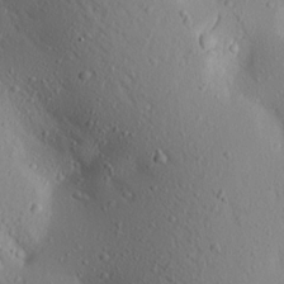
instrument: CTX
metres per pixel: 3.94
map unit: Aa
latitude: 17.1592
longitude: -147.9717
